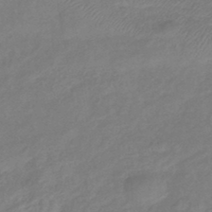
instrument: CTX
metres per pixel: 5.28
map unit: eHb
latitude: -43.1242
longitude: 84.5951
